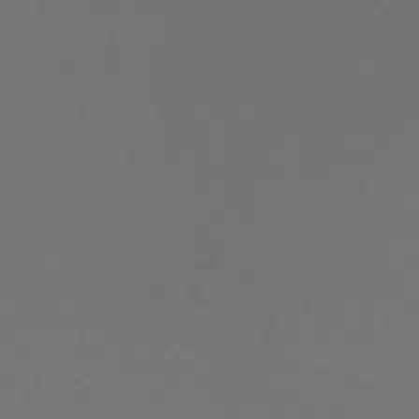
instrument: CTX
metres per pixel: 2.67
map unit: lHb
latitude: -46.9352
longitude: 64.7841
